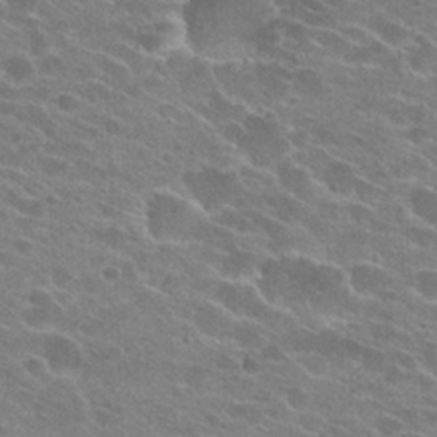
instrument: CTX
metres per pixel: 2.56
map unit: Hto
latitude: 24.4412
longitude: -43.8017
